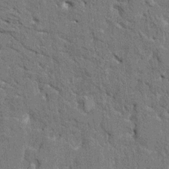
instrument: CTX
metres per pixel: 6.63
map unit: HNhu
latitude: 7.1592
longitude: -5.5560
